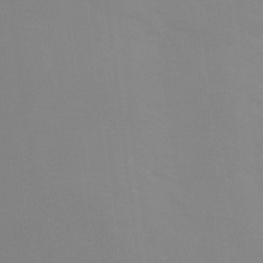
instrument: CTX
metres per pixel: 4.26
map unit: Ht
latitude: -8.1417
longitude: -34.8380
